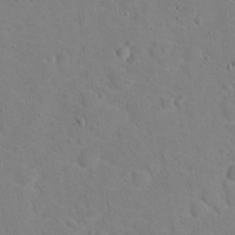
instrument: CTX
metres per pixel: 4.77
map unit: Hto
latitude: 17.4237
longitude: -39.4615
